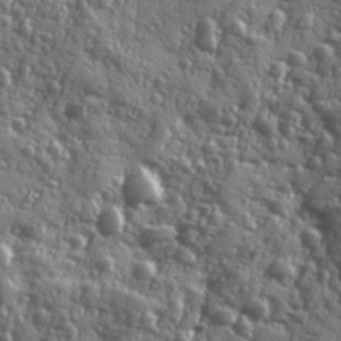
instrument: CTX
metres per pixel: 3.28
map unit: Ave
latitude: 11.9528
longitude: -103.4993
